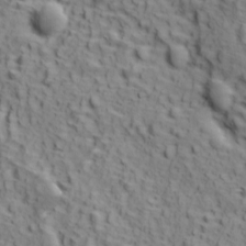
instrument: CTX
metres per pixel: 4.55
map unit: Ave
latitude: 11.8206
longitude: -105.0837
